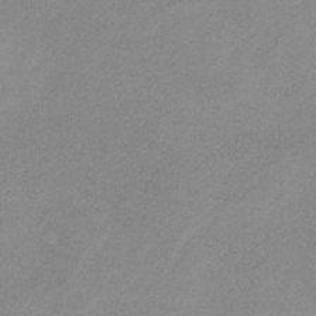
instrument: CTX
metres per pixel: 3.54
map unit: HNb
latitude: -32.4629
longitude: 60.7085
